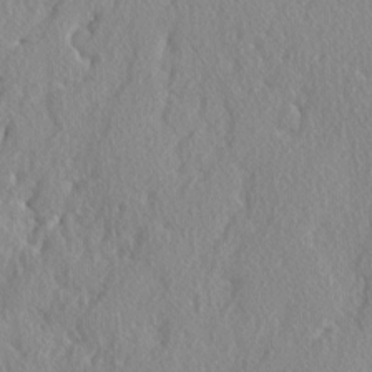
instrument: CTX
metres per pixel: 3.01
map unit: lAvf
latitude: -5.5588
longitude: -109.3292
